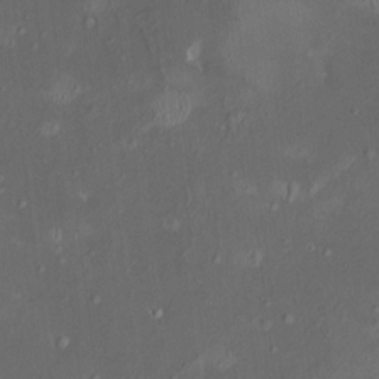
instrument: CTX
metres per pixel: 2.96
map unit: HNhu
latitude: 5.4615
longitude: 13.1620
